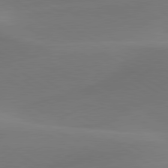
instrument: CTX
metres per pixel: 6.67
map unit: lApd
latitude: 79.9150
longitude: -91.2348
